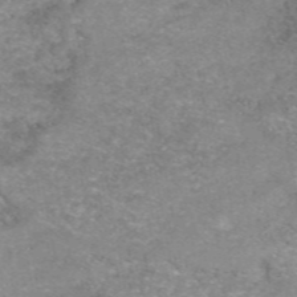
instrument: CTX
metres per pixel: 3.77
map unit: eAb
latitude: 48.7813
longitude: 105.4076
